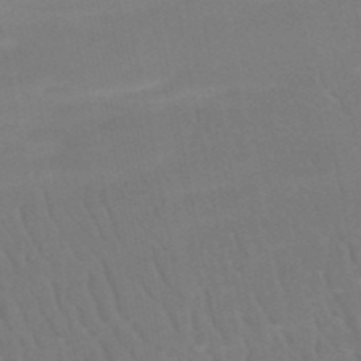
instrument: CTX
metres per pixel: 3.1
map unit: HNb
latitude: -51.7855
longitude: -49.9150
